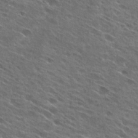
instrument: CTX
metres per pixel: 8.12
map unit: Hto
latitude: 27.7639
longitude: -44.5168
